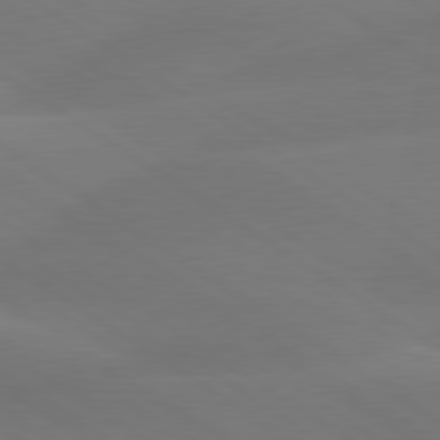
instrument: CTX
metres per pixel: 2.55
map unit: lApd
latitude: 79.7639
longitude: -90.8569
